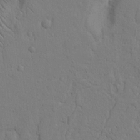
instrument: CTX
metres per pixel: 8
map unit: Nhu
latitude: 15.1593
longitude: -74.9892
